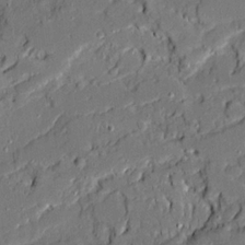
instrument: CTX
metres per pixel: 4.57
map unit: Ave
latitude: 19.4615
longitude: -128.2900
